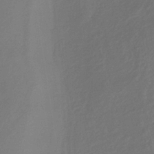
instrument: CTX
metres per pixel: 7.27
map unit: lHb
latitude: -35.4643
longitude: 67.6722
